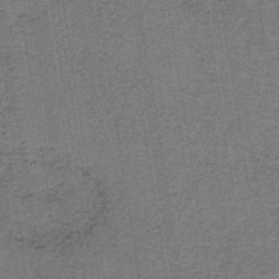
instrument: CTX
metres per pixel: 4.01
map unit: lHb
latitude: -41.6722
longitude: 57.3698
